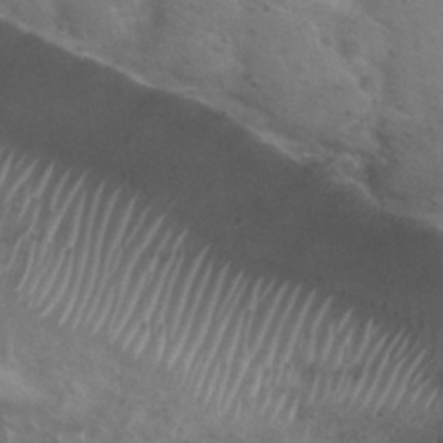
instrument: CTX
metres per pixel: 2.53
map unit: Nhu
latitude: 29.6316
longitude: -48.3278
